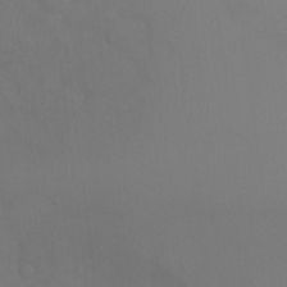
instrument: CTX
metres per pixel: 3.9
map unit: Ht
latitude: -5.0108
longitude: -28.8758
